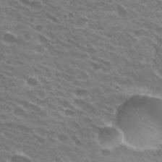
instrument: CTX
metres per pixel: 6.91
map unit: Hto
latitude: 31.6505
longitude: -42.8002
